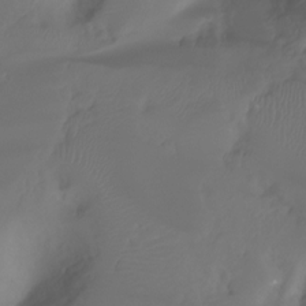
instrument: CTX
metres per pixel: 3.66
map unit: Ht
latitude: -7.7288
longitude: -29.8394
